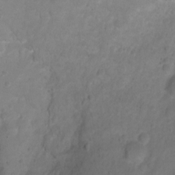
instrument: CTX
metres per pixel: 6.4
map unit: Hto
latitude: 2.7435
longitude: -35.3103
